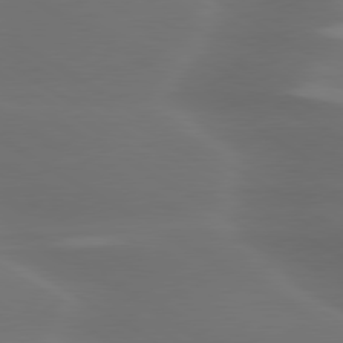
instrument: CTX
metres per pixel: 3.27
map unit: lApd
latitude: 79.8206
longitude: -119.5749
